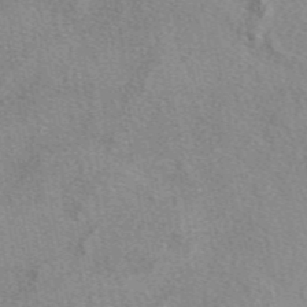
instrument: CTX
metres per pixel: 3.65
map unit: eAb
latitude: 48.5357
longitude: 113.3321
